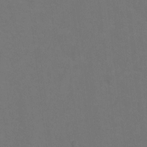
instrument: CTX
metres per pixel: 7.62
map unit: Ht
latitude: 2.1578
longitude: -33.6316
